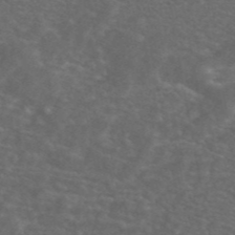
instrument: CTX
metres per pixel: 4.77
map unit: ANa
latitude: 44.5734
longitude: 24.6518
